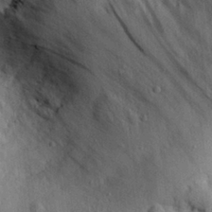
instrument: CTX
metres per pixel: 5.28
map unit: eHh
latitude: 28.2900
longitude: -74.9325
